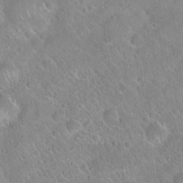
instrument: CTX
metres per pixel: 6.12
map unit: Hto
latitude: 20.9892
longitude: -52.4412
